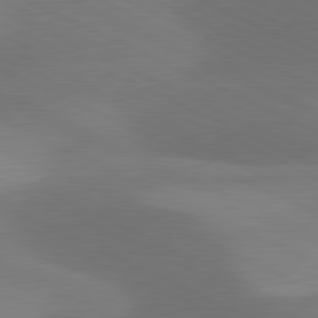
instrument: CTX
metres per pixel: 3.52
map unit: lApd
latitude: 81.2159
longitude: 126.2361
